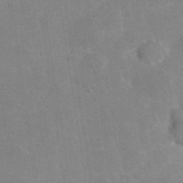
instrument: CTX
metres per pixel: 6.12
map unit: eHh
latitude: 37.9906
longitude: -67.2725
